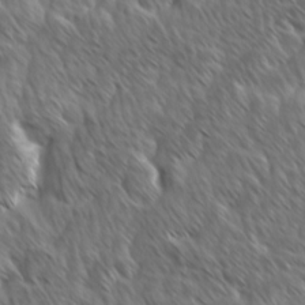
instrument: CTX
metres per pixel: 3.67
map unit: Ave
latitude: 8.9703
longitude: -105.9906
